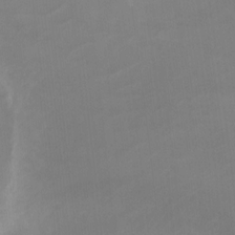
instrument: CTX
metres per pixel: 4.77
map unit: Nhu
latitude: -8.6329
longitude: -44.0822
